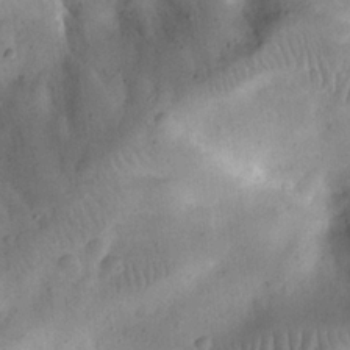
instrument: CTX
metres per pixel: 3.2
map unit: eHh
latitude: 24.2711
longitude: -67.9906
